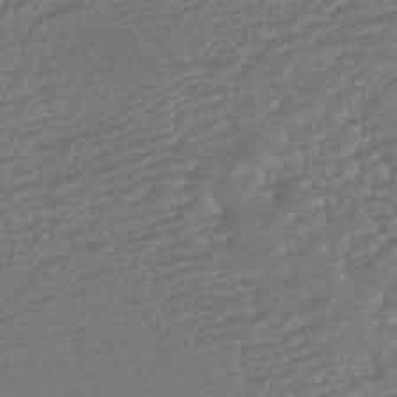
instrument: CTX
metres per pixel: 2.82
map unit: HNhu
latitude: -43.5966
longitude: 98.3117
